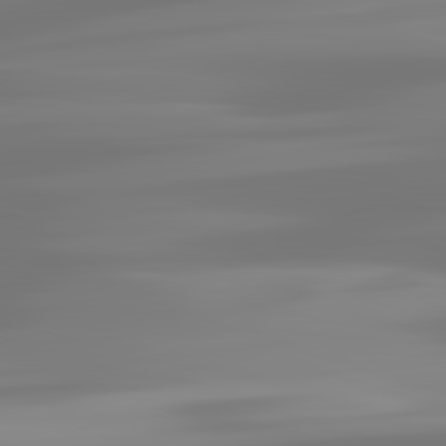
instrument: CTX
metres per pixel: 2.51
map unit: lApd
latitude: 82.9513
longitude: -131.8395
